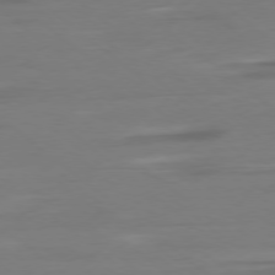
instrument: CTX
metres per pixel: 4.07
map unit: Ap
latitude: -78.6896
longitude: -76.9324
